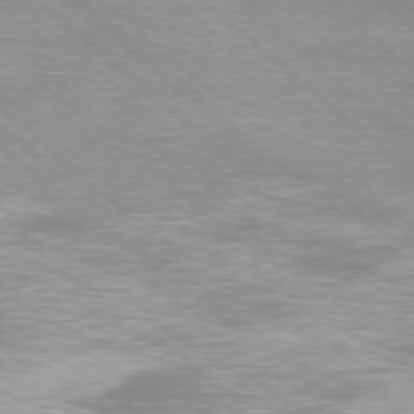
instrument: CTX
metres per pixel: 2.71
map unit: Ap
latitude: -78.0472
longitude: -93.9150
